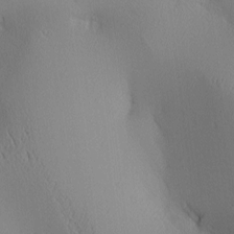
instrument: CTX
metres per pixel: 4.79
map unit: lAa
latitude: 2.7624
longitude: -116.8569
